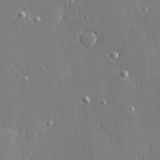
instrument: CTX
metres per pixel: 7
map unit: Hve
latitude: 28.2144
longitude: -90.2523
